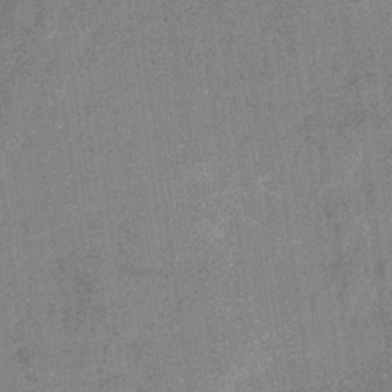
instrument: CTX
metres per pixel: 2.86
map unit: eHb
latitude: -32.4440
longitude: 75.3510
